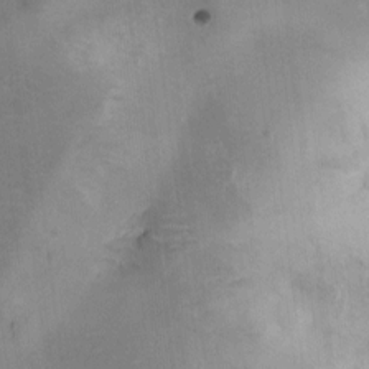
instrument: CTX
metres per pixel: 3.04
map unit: HNhu
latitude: 7.4993
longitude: 3.2375
